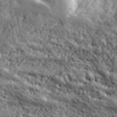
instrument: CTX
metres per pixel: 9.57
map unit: eHh
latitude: 43.8772
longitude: -89.2348
